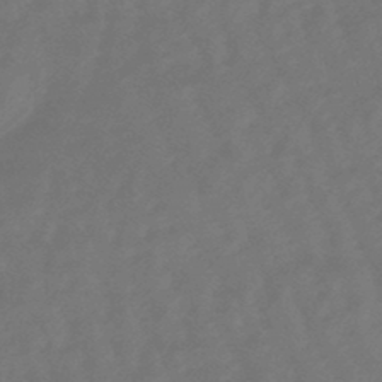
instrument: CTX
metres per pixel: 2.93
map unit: eHb
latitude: -47.4454
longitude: 81.6155
